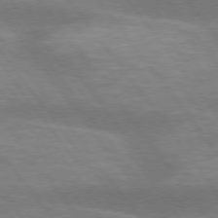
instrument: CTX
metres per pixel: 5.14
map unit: lApd
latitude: 75.0458
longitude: -57.5560
